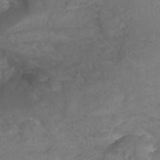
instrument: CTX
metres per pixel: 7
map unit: Nhu
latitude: 25.1781
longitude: -53.5560
